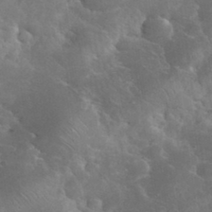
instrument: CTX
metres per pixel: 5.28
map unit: eHh
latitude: 35.5938
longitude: -65.9906
